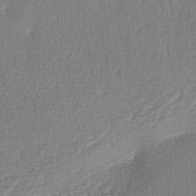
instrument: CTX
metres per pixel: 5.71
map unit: lAa
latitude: -2.6896
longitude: -127.7450
